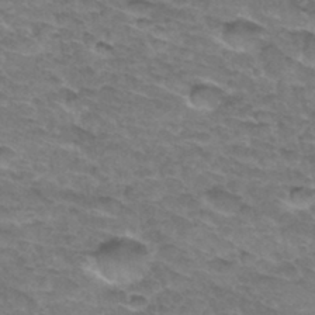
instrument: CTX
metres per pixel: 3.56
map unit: Hto
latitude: 33.2726
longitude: -47.6694
